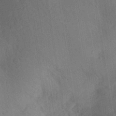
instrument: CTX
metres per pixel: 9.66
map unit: Aa
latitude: 29.7072
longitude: -145.3104
